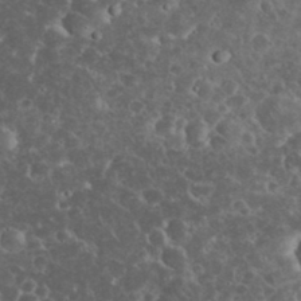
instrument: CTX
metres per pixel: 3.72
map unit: eHh
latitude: 33.6127
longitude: -65.1025
